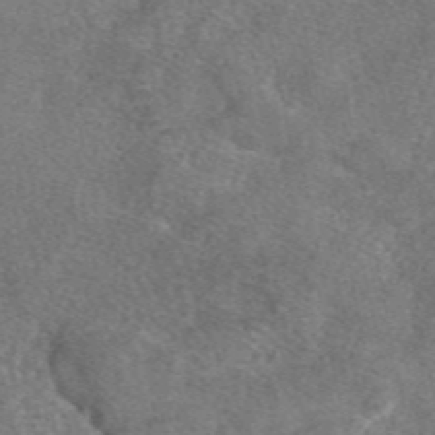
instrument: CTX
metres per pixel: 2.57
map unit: eAb
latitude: 47.9339
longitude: 107.9178
